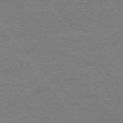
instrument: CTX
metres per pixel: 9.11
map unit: Ap
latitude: -74.8786
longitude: -82.4223
